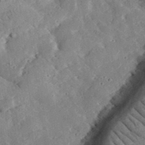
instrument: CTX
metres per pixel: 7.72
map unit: lHvf
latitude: 33.1403
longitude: -83.7071
